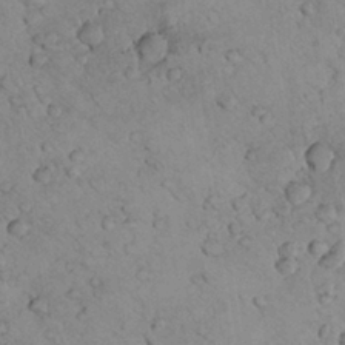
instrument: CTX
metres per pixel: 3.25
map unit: lHvf
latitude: 13.4993
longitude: 178.8975
